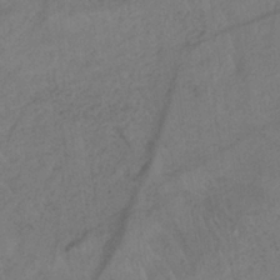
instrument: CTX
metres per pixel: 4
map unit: HNb
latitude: -32.6708
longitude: 63.5399
